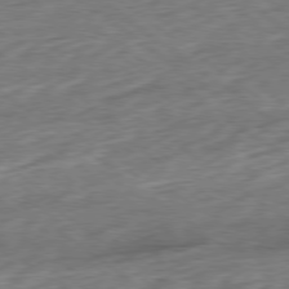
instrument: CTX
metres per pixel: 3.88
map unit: Hpe
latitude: -79.1620
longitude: -15.0459
